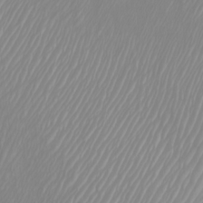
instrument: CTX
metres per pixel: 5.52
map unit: Htu
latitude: -4.0661
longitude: -73.0459
